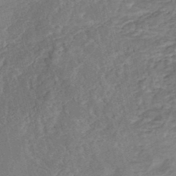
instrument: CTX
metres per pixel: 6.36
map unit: Nhe
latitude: -48.2173
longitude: -171.7827
